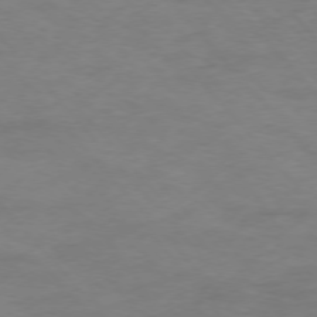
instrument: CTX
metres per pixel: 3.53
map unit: Ap
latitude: -76.7085
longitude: -83.9339
